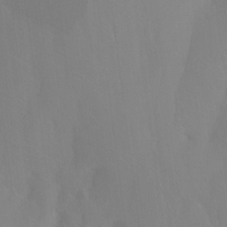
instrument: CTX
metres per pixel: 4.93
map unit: Htu
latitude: -15.7289
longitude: -47.5938
